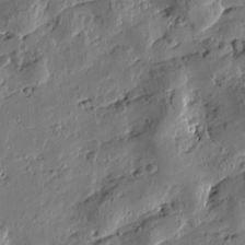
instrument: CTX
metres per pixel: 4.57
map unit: Htu
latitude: 0.3656
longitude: -178.4223
